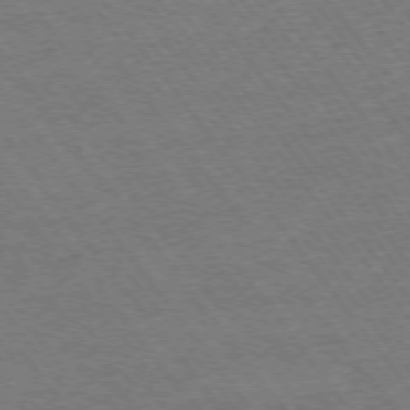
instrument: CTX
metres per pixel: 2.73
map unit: Ap
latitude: -74.7464
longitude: -82.4790
